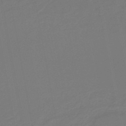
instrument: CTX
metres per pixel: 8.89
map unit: lHb
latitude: -46.9164
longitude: 74.8975
